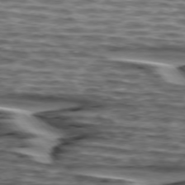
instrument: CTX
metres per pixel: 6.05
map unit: lApd
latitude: 75.5182
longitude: -72.1956
